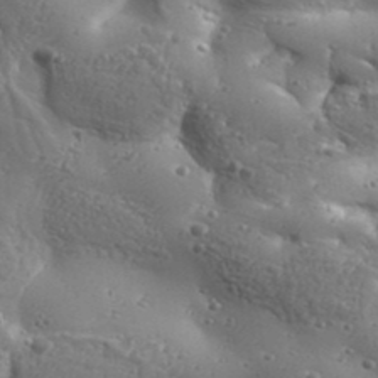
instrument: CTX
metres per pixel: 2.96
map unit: Aa
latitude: 32.9703
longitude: -134.2900
